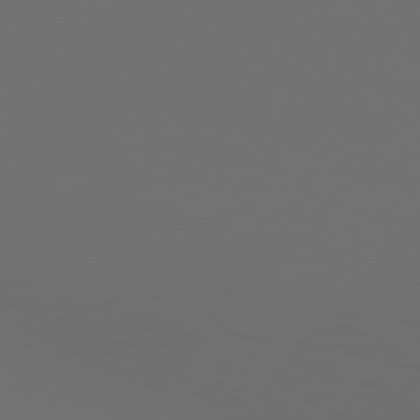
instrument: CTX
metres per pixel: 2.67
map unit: Hpe
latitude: 76.5356
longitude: -140.2522
